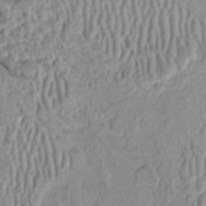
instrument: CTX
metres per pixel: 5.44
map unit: Htu
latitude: -4.3873
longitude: 152.8219
